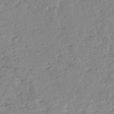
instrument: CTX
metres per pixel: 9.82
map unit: eHh
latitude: -52.5006
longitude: -24.3467
